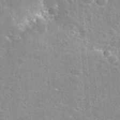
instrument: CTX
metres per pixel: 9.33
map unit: Hto
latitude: 36.0255
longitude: -46.4790
